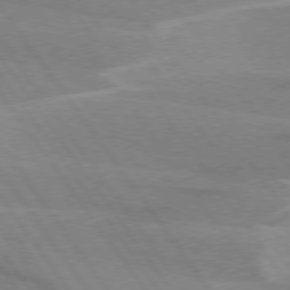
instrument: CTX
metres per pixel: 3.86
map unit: lApd
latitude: 74.7813
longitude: -67.0080
